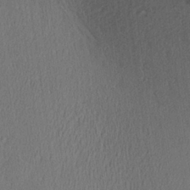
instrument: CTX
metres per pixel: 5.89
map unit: Aa
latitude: 27.6505
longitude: -137.8773
